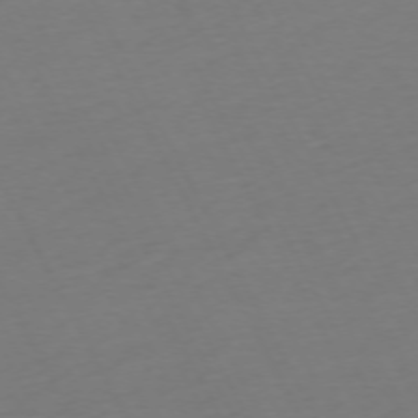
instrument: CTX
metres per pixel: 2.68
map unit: Ap
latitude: -73.9556
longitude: -69.8206
